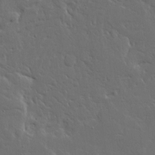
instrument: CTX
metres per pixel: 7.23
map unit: Ave
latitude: 14.7058
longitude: -139.1214
